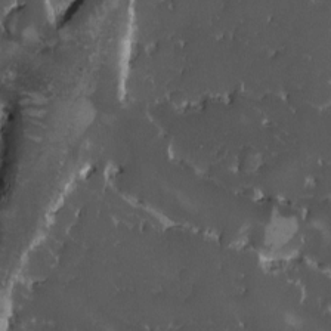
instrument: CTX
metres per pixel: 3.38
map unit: Ave
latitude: -10.1984
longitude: -116.8947
